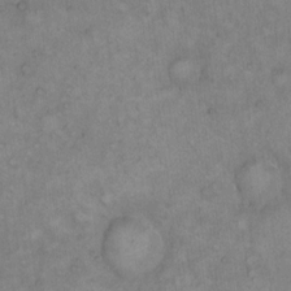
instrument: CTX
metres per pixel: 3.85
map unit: Hto
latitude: 11.8206
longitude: -60.5545
